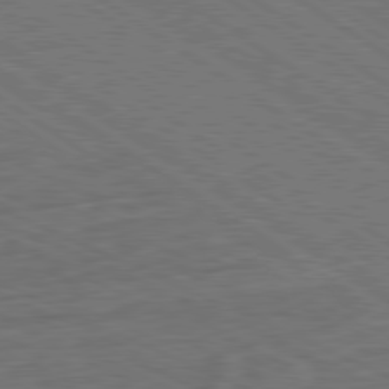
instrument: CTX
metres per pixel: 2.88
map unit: Ap
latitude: -81.3888
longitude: -74.9703
